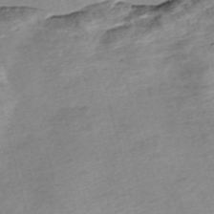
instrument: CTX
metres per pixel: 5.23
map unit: Nve
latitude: -56.8030
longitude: 53.7477
